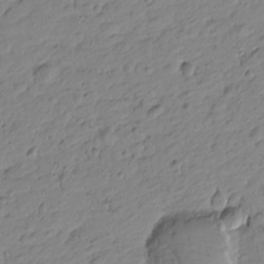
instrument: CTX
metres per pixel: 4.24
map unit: Htu
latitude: -1.0298
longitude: -175.4049
